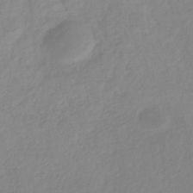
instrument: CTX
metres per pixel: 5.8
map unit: lHb
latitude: -36.6329
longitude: 72.1039
